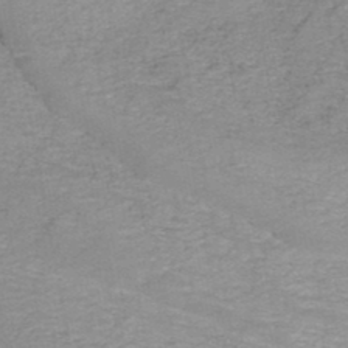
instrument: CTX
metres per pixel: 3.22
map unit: HNb
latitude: -45.9367
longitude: -44.9513
